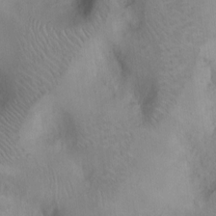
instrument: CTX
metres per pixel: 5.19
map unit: Hto
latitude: 12.6869
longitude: -56.4412
